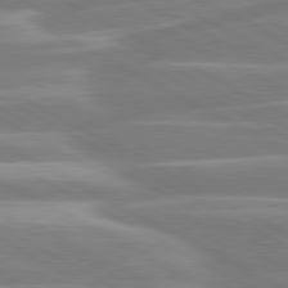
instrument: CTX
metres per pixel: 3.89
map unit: lApd
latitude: 80.5357
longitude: -134.4223
